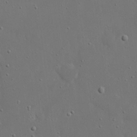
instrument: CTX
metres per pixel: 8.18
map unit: eHh
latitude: 17.8583
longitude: -71.4615
